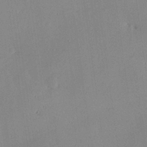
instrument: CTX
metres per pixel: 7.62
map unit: Hve
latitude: 25.7827
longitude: -90.9325
